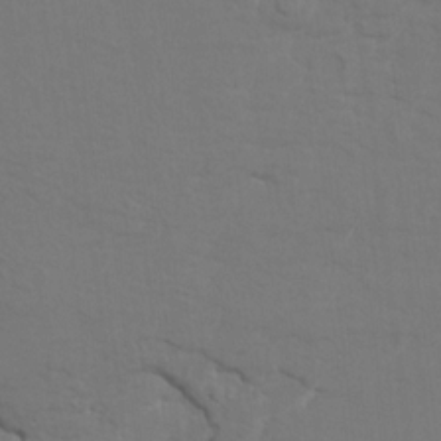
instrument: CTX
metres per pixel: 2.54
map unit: HNhu
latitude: 6.9892
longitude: -4.4979
